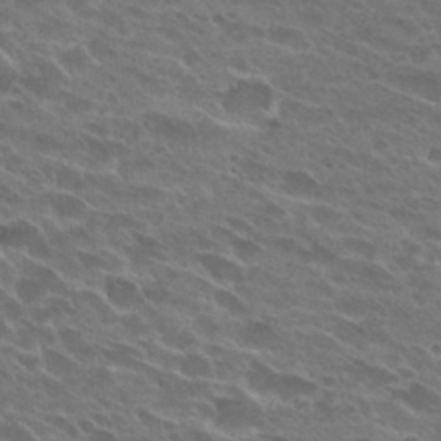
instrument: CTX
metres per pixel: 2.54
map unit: Hto
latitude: 27.6883
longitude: -42.3278
